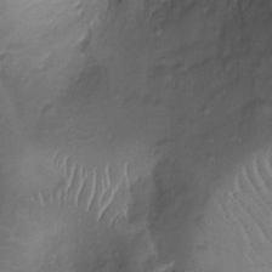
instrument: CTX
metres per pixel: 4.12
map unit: Ht
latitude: -8.8219
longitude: -20.0822
